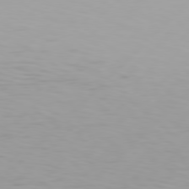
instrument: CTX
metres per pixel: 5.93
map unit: Hpe
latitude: 77.7638
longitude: -138.8002
